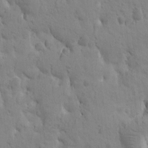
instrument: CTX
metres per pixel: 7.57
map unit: Htu
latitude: -1.4833
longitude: 174.3306
